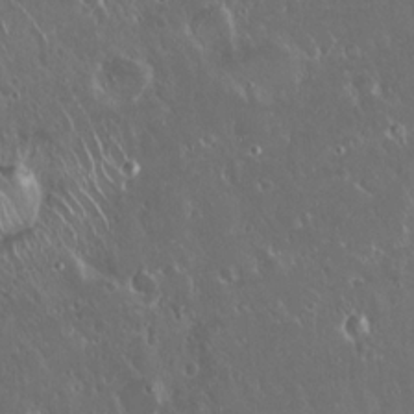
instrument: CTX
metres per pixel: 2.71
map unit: Hto
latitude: 19.0458
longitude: -57.7638
